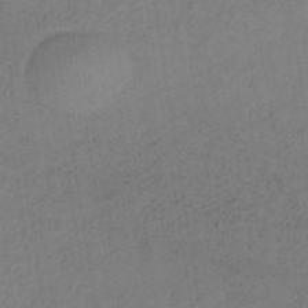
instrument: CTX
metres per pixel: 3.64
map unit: lHb
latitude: -35.6533
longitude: 66.9353
